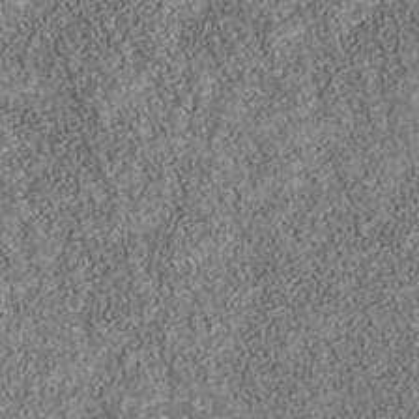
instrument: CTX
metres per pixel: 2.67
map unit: Nhu
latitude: -40.3495
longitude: -85.3293
